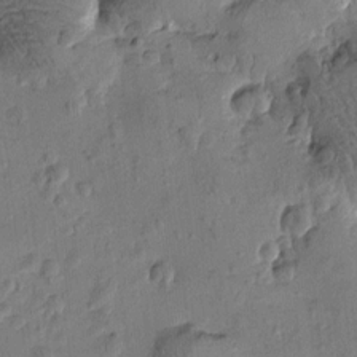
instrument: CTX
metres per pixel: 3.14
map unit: Htu
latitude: -2.5384
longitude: -175.8772
